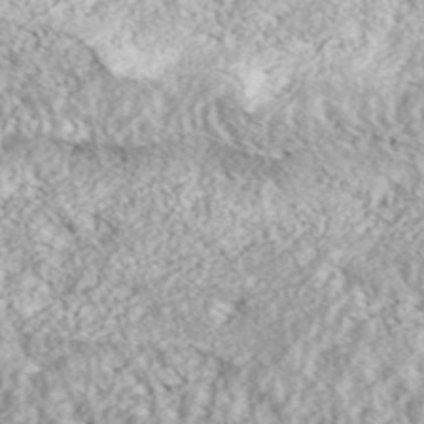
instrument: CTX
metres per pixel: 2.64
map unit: ANa
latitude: 43.6694
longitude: 36.9352
